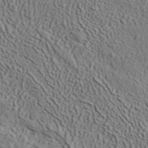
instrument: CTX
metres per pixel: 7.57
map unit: ANa
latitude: 40.6679
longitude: 33.6911
